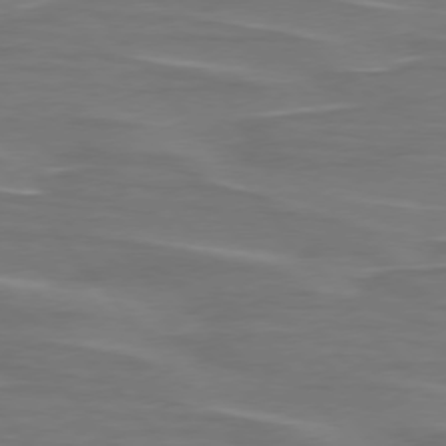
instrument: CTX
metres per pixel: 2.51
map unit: lApd
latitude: 75.8205
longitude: -80.2333
